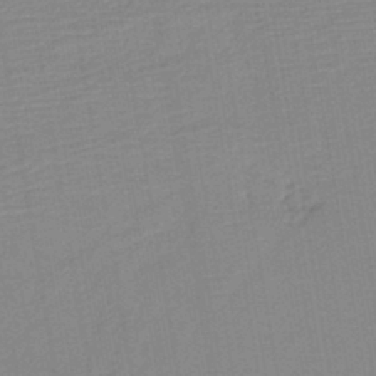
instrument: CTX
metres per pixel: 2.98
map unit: HNb
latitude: -41.9367
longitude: 51.5777
